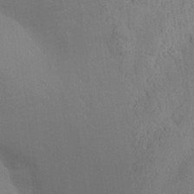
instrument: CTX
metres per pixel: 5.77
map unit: Aa
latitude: 25.8583
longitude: -142.8947
